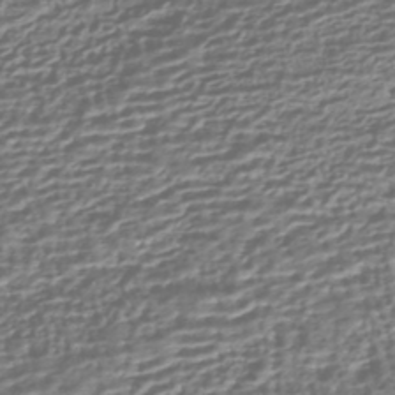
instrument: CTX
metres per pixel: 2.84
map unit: HNhu
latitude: -43.7477
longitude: 99.7477
